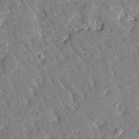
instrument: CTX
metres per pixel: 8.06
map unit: Htu
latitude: -1.9179
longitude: 174.8219
